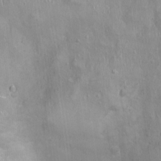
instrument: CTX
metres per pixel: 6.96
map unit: Ht
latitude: -4.3117
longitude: -15.2159
